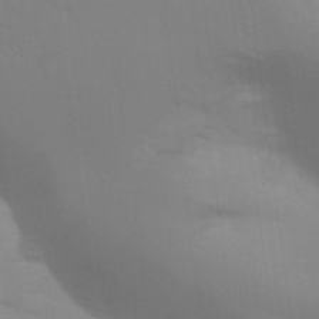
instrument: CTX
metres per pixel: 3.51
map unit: Aa
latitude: 32.0822
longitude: -145.0458
